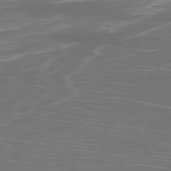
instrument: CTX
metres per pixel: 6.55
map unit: Ap
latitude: -78.8030
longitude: -93.7638
